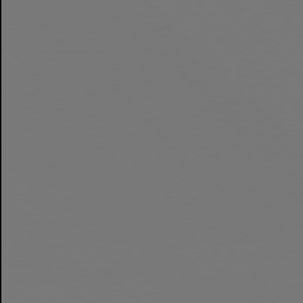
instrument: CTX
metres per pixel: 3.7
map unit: Ap
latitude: -76.2173
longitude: -81.9906
